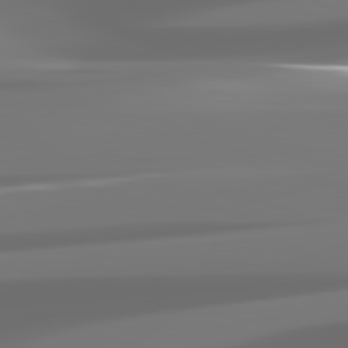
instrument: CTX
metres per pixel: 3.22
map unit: lApd
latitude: 82.1955
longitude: -146.5168
